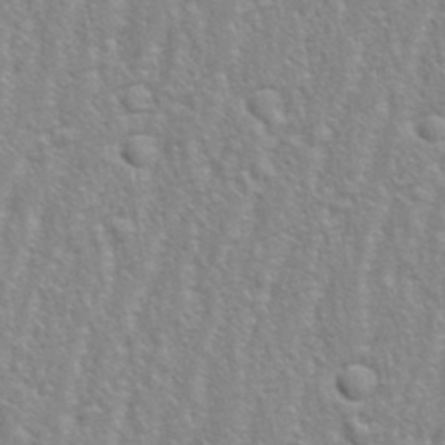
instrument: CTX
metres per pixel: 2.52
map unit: eHh
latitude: 33.5560
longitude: -132.2145
